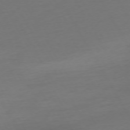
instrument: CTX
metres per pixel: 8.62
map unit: Ap
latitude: -74.8408
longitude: -69.2537
